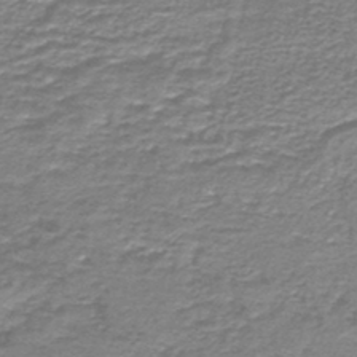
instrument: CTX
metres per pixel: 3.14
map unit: HNb
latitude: -44.6330
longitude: 50.2739
